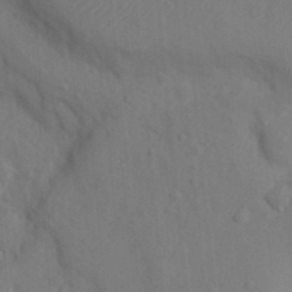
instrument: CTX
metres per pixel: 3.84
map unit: Nhu
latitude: 11.4804
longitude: -28.0444
